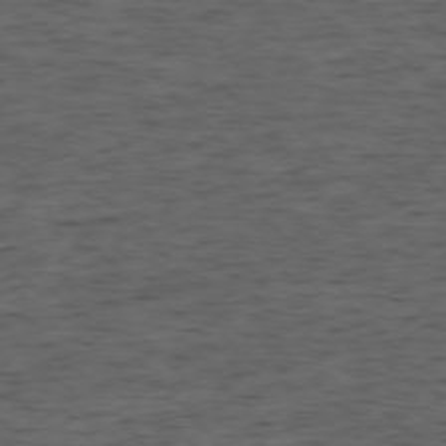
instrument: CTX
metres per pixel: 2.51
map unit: Ap
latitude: -76.3306
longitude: -91.6883
